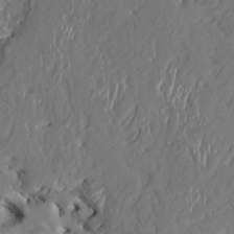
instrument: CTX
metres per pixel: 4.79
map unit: HNhu
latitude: 4.6490
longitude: -4.9325
